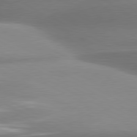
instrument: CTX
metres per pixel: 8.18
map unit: lApd
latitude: 80.5357
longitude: -159.0081
